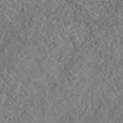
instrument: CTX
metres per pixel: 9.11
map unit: eHh
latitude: 37.0648
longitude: -79.5182
